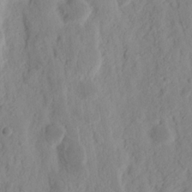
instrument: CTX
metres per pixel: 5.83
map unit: Nhu
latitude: 16.4601
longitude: -73.8395
